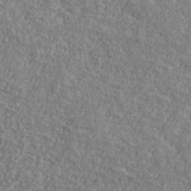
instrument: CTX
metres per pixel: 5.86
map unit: Ave
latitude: 40.9702
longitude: -111.1025
